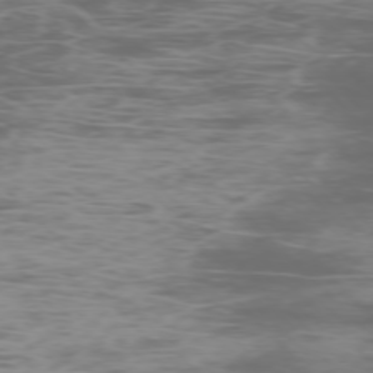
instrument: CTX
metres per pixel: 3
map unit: Ap
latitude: -75.9178
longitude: -68.5924
